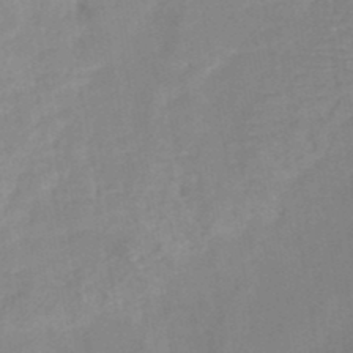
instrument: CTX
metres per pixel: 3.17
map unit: HNb
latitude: -49.0676
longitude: -45.1781
